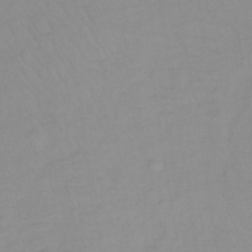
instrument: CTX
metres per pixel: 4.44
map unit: lHb
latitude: -36.8219
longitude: 70.6708
